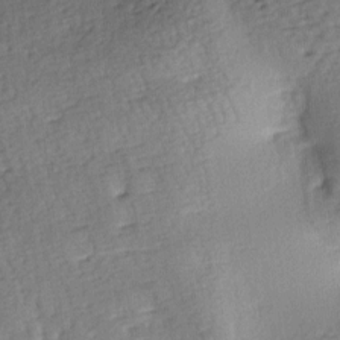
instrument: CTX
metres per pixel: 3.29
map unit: lAa
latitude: -7.0297
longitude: -126.6869
